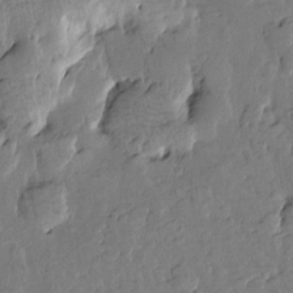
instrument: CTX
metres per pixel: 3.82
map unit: Htu
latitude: -0.2929
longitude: -176.7057
